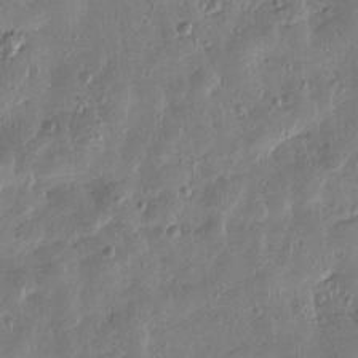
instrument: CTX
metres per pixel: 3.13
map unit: Htu
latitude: 0.6301
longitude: -177.7827
